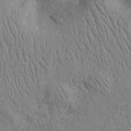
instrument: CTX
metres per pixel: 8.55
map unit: Htu
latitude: -3.8044
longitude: 156.6896
